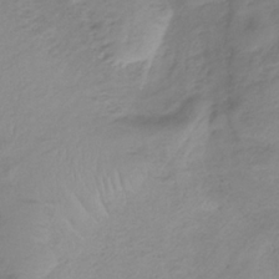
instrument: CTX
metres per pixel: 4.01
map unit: HNb
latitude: -33.3132
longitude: 63.9556
